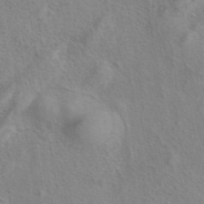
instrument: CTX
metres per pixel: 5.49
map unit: eAb
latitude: 41.5560
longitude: 105.0297
